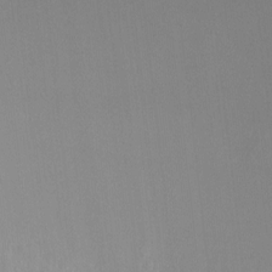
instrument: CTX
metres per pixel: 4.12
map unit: Ht
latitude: -8.7652
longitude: -37.8584
